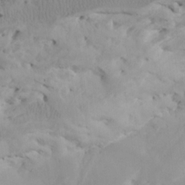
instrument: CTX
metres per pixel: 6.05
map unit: Htu
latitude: -7.8044
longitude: -66.3845
